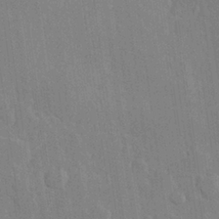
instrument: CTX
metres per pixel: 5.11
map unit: Hve
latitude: 25.9339
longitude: 150.8219
